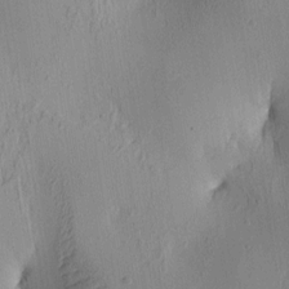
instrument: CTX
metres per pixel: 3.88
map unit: lAa
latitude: 5.7261
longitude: -113.2348
